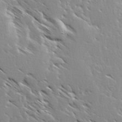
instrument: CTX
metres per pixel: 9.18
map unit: Ave
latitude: 8.4412
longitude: -104.4034
